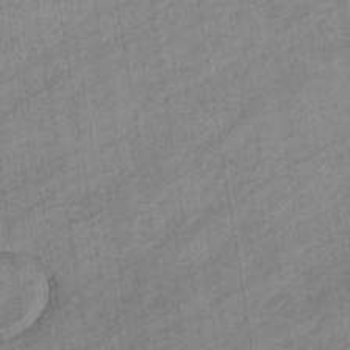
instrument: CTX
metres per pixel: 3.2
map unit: eHb
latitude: -37.7288
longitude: 79.5021
